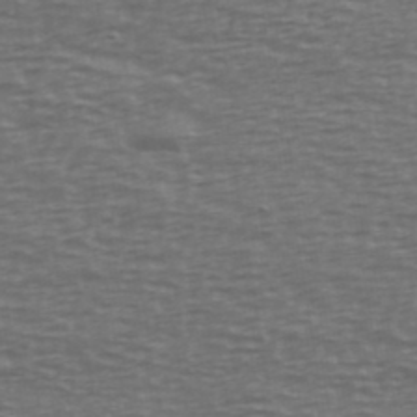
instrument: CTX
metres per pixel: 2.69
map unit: Ave
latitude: 39.6127
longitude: -113.2726
